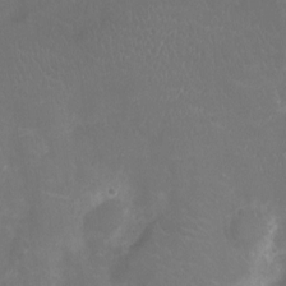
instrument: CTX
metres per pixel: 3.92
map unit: Ht
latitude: -7.6910
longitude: -19.0458
